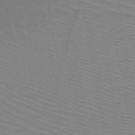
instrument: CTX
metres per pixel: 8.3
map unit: HNb
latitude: -46.1417
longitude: -42.5924
